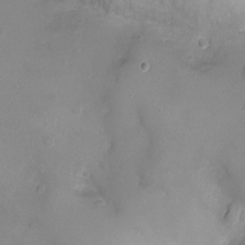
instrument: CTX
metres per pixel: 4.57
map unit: Ht
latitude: -6.5951
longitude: -19.4048
